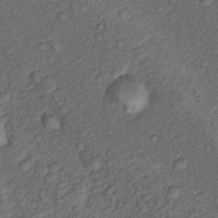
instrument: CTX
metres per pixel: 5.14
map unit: Hto
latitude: 14.1011
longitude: -29.8205
